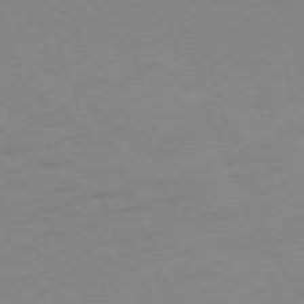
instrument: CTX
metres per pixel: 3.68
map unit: Ap
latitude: -75.0298
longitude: -74.5546
